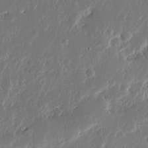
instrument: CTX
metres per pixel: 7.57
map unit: Ave
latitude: 14.7813
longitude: -138.1956
